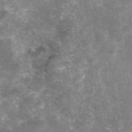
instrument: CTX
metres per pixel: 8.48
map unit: eAb
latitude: 46.1389
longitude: 120.8408
